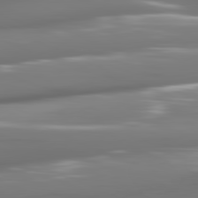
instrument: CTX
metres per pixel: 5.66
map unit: lApd
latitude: 81.3293
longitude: -143.0081
